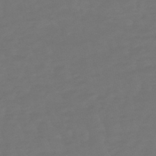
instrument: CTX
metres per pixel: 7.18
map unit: lHb
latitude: -47.5966
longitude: 81.3321
